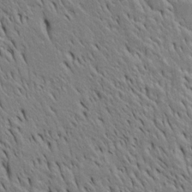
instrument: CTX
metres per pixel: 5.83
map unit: Htu
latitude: -4.3117
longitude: 151.2375
